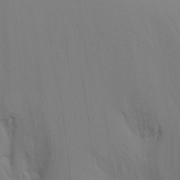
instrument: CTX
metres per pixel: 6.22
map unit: Ht
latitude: -9.2565
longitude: -31.0270
